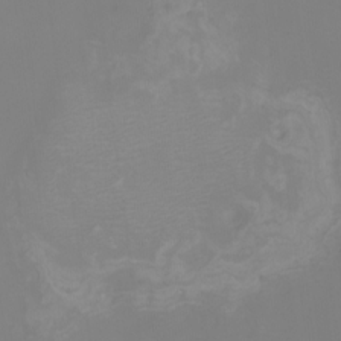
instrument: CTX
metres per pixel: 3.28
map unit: Nhu
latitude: -8.7652
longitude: -84.5546
